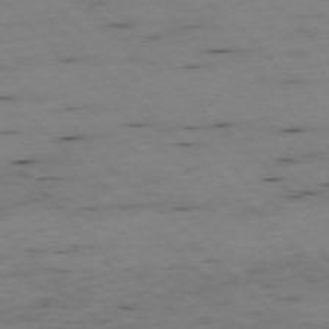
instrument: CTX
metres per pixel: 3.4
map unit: Ap
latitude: -77.6911
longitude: -61.1214
